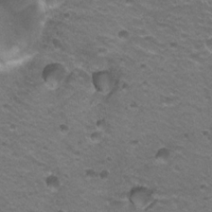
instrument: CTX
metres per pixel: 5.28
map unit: Hto
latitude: 21.3860
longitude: -32.4412
